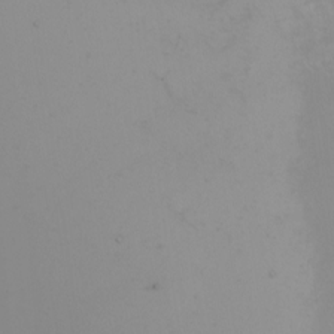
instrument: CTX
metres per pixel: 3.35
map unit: Nhu
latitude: -5.0675
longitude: -91.7828
